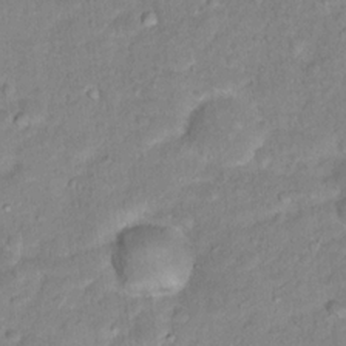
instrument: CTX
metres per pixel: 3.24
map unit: Hto
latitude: 16.5546
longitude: -38.5546
